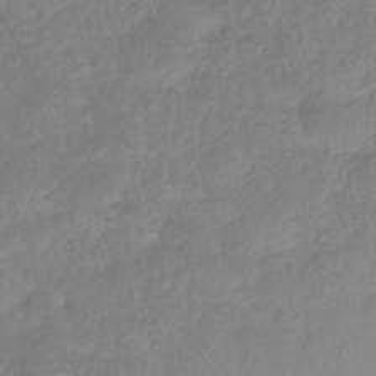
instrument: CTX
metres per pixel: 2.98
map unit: eHb
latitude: -37.1809
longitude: 80.8219
